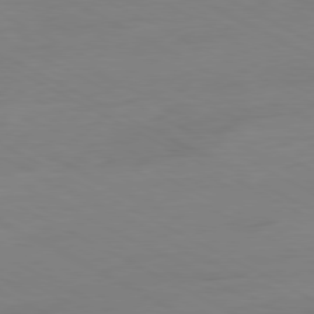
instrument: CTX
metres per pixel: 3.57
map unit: Ap
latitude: -80.5385
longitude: -94.7813
